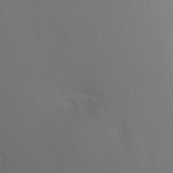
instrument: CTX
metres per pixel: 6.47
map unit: Nhu
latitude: -7.0675
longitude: -81.5182
